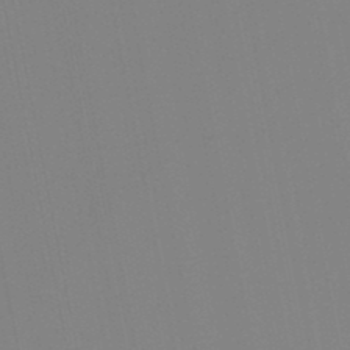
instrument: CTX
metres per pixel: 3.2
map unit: lHb
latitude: -48.5574
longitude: 70.0094
